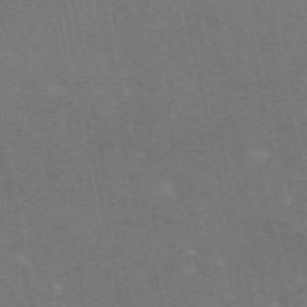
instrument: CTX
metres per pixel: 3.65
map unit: eAb
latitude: 47.3104
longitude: 115.7100
